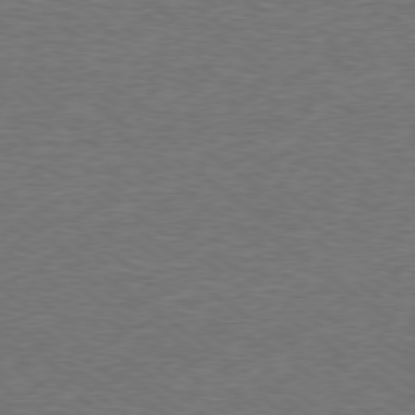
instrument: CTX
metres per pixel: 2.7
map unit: Ap
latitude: -79.6155
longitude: -82.0633
